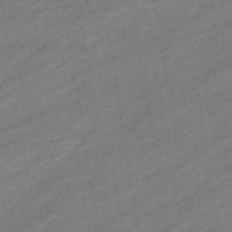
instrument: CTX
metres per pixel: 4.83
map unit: eHb
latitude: -37.0486
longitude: 78.4251
